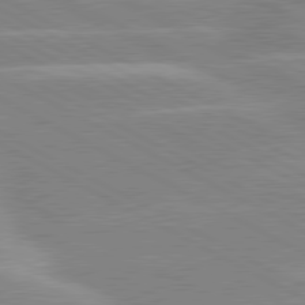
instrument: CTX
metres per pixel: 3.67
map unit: lApd
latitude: 80.5168
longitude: -124.6490
